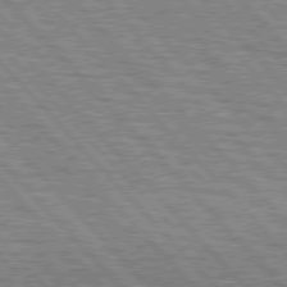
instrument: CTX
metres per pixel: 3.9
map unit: lApd
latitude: 77.0269
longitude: -72.4601
